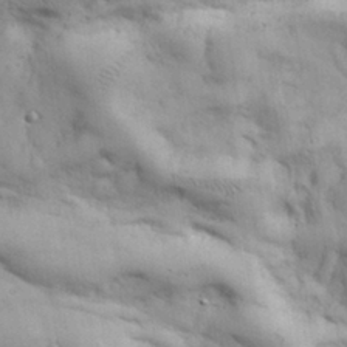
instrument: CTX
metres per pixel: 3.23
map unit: Nhu
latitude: 28.0255
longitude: -71.2915
